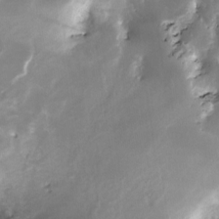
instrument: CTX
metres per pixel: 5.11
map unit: Nve
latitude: -24.9731
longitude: -108.7057
